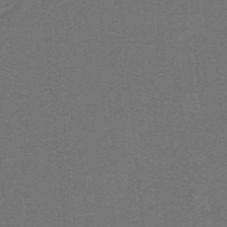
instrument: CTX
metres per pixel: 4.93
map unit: lHb
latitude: -42.1227
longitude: 54.1606
